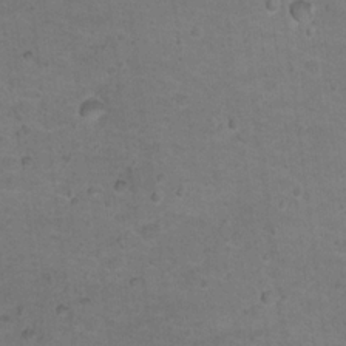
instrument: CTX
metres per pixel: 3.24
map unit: Nhu
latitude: 17.7261
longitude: -32.2145
